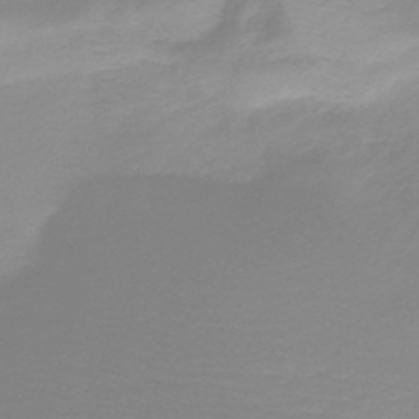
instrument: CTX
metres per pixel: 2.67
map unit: HNb
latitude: -45.3699
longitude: -45.1214
